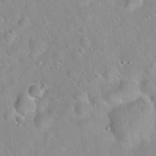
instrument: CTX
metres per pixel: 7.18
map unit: Hto
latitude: 20.8191
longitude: -53.2915
